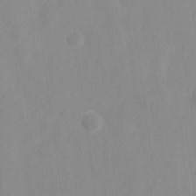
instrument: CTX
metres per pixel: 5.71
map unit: Nve
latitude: -23.1809
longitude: 106.8975
